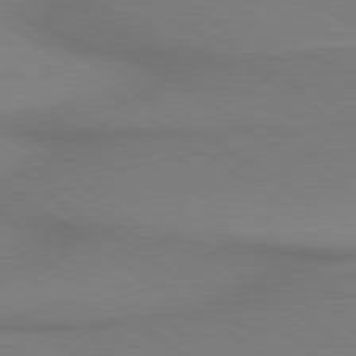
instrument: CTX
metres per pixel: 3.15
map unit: lApd
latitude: 79.1403
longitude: 178.5951
